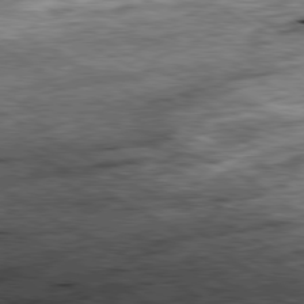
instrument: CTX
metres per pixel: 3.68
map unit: Ap
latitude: -80.6708
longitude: -89.9717
